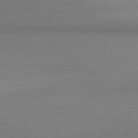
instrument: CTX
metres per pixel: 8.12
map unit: lApd
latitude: 80.8380
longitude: 145.6533
